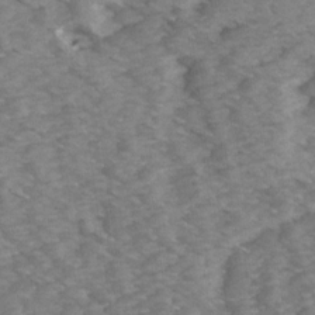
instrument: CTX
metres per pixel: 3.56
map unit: Ave
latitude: 14.8380
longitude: -103.4237
